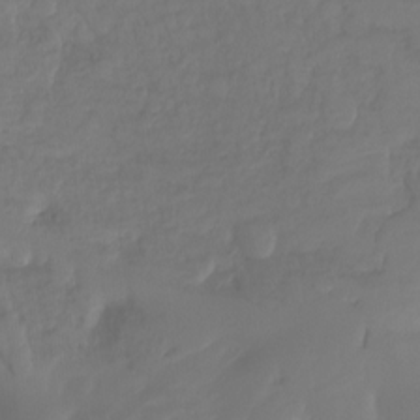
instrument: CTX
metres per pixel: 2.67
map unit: Ht
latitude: -14.5007
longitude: -57.1592
